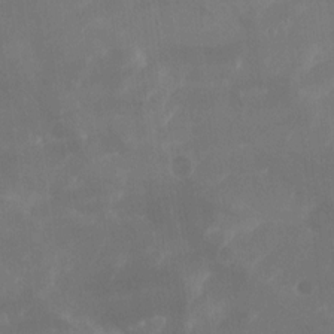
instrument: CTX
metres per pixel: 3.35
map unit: Nhu
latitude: -15.5777
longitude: -57.4804
